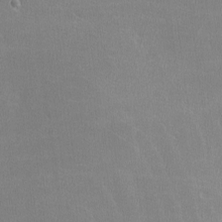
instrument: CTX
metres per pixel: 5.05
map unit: lHvf
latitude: -12.5574
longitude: -100.9325
